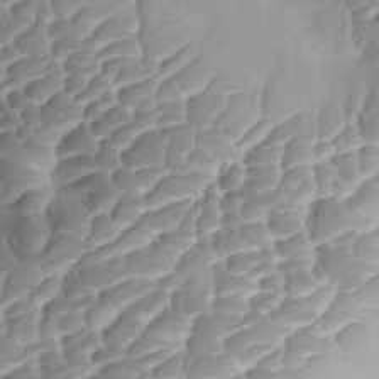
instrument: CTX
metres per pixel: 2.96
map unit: Ave
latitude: -8.8219
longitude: -122.5357
